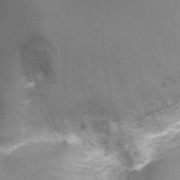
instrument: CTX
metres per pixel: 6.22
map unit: Ht
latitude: -3.8044
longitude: -28.3656
